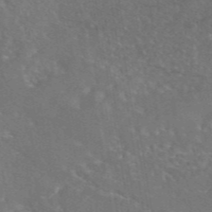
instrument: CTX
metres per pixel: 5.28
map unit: eAb
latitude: 45.5938
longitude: 109.6722
